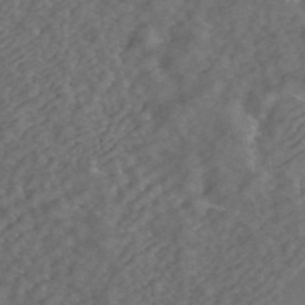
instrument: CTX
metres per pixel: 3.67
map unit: ANa
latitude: 43.3104
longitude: 30.0850
